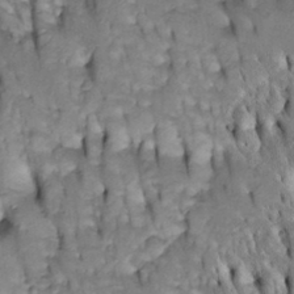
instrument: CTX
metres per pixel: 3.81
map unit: Htu
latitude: -4.0661
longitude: 150.6329
